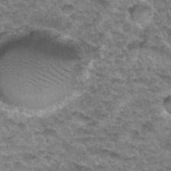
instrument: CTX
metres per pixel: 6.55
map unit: Hto
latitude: 33.8583
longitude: -48.7057
